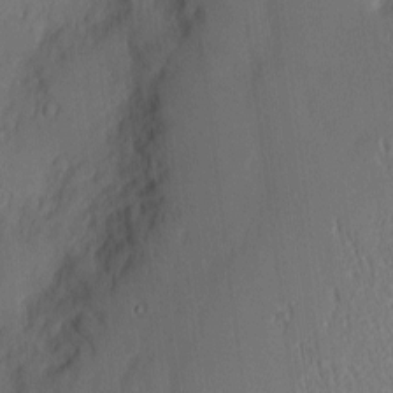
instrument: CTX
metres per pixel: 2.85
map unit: Nhu
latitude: 2.3278
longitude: -76.1011
